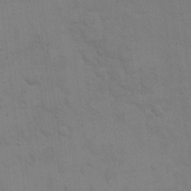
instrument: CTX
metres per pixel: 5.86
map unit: eHh
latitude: 17.4049
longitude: -66.4034
